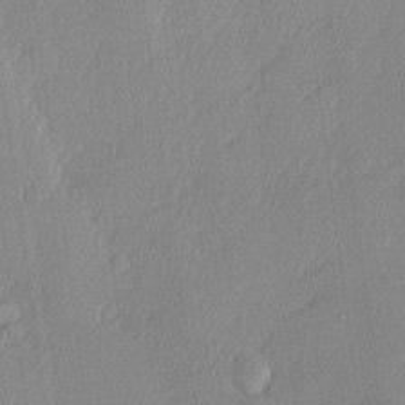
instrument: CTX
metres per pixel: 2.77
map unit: lHvf
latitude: 22.3467
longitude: 140.6518
